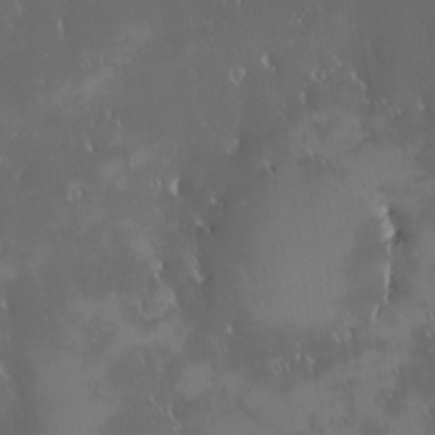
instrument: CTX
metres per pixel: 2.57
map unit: eHh
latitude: -2.7463
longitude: 20.5007
